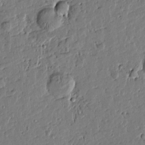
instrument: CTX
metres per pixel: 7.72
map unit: Htu
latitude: 0.4223
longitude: -178.4979
